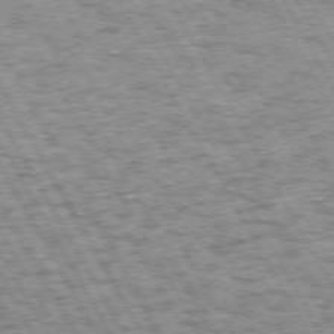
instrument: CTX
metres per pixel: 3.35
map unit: Hpe
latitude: 72.6491
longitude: -125.5749
